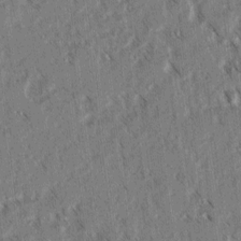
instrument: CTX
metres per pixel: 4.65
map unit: lAvf
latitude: 3.1970
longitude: -105.4616
